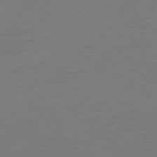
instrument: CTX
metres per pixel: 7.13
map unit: Ap
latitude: -76.8786
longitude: -92.8758
